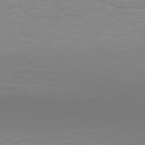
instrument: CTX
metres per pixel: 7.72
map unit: Hpe
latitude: 78.1389
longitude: -121.9717
